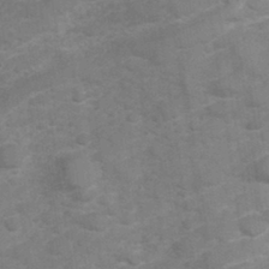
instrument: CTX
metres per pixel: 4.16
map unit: Hve
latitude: 32.4034
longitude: 151.8422
